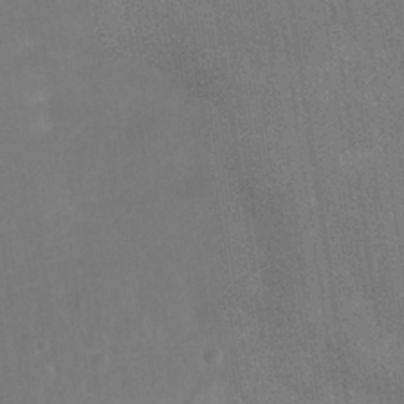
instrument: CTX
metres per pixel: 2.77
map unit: Nhu
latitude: 27.8017
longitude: -64.6113
